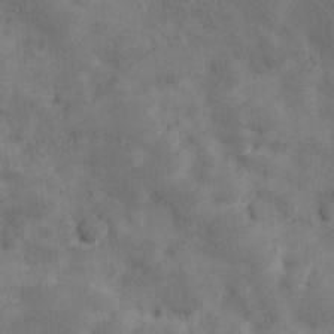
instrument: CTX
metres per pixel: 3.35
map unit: Ave
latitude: 10.6680
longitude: -105.9717
